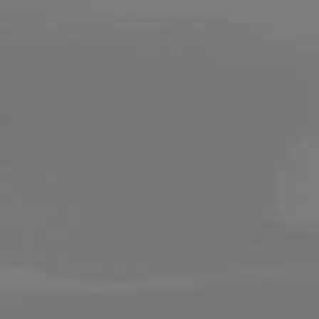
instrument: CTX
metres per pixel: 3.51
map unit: lApd
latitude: 81.7450
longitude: 128.4251
